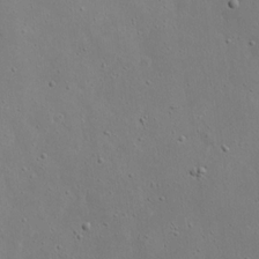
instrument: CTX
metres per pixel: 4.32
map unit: eHh
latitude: 18.1389
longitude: -71.2726
